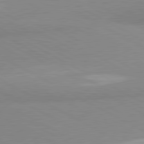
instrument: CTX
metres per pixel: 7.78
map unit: lApd
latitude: 80.9136
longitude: -179.6505
